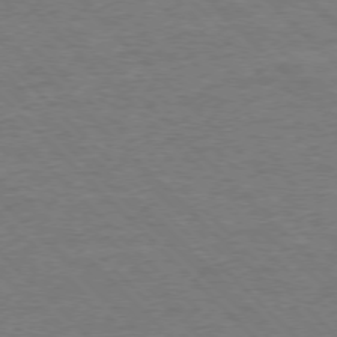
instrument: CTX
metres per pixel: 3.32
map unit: Ap
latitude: -77.5210
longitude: -94.7058
